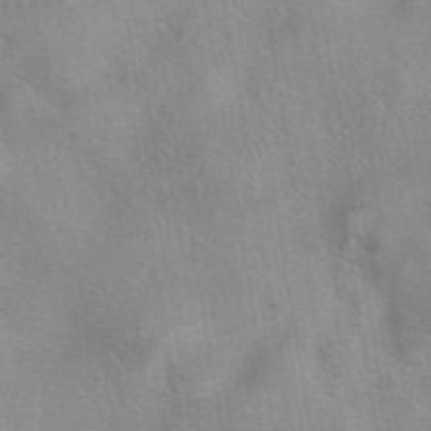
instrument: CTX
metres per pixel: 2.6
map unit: eAb
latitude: 40.7435
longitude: 106.4629
